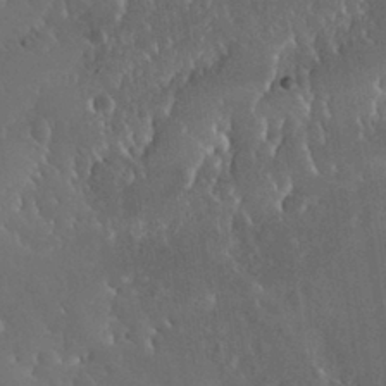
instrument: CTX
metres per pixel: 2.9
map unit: Nhu
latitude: 30.4601
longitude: -57.0458
